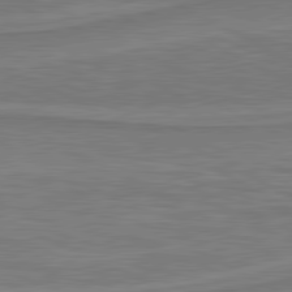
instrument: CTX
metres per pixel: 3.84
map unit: lApd
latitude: 81.1214
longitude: 173.1998
